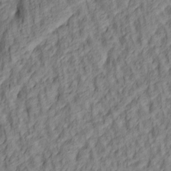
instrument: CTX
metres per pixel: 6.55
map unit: lAa
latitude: 4.8947
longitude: -116.1011
